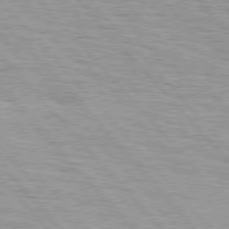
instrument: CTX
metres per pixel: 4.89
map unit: lApd
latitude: 76.2522
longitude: -72.6491
